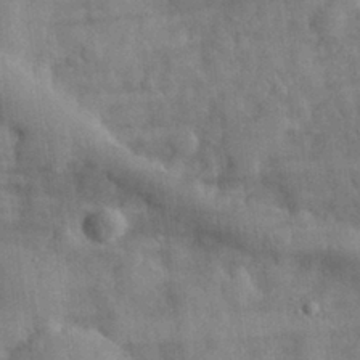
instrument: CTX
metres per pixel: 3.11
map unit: eHh
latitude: 31.8962
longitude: -72.2334
